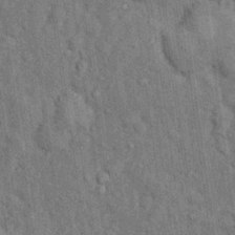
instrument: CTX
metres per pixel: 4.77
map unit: Hto
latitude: 14.2712
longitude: -34.3656
